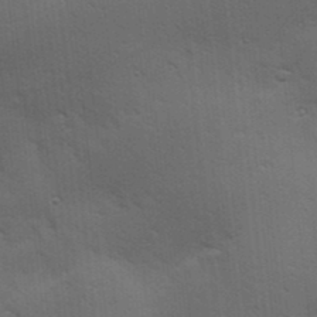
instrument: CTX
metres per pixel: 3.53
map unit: Hve
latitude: 23.8961
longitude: -96.0822
